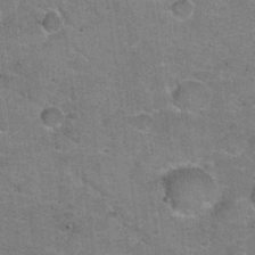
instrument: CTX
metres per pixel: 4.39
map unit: Hto
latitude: 20.5168
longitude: -48.9136
